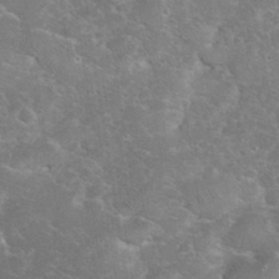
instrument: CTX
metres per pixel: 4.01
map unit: eHh
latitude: 35.7638
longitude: -65.1403
